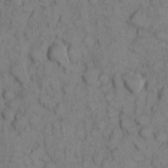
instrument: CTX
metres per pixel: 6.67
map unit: eHh
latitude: 7.7827
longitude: -64.7624
